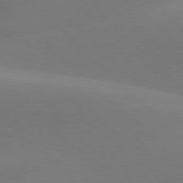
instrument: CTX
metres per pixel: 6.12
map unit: lApd
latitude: 77.7449
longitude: -51.2537
